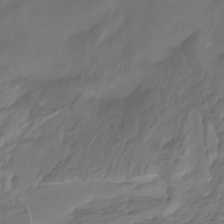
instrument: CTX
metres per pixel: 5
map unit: Nhu
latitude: -8.5007
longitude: -79.7072
